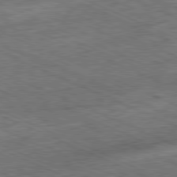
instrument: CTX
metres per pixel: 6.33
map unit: Ap
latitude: -81.2565
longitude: -90.4223
